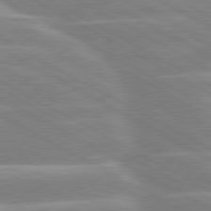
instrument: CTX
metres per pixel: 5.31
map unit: lApd
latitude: 80.1767
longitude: -134.7813
